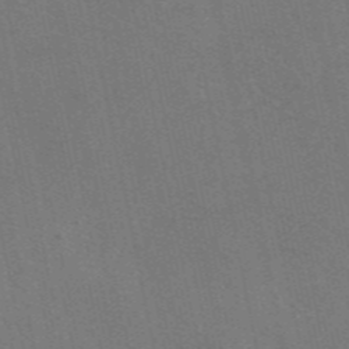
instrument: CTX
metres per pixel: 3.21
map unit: eAb
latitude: 47.0837
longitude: 115.6911
